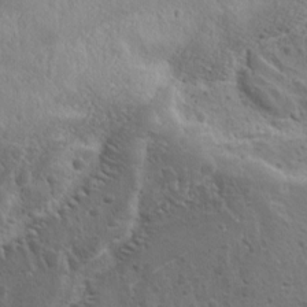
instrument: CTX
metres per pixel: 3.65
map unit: Ave
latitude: 11.5560
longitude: -104.2523
